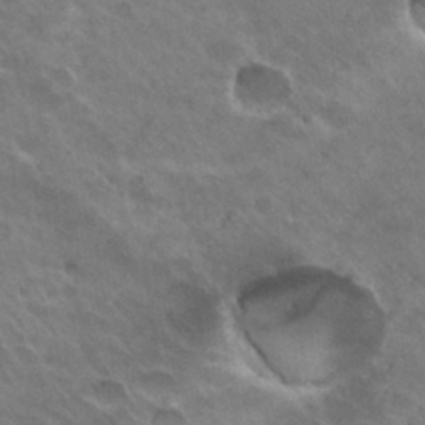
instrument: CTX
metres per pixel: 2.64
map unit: Hto
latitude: 31.0270
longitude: -41.1214
